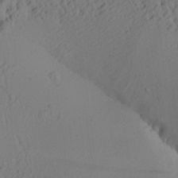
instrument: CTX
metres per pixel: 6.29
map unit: Aa
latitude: 26.5546
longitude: -135.3292
